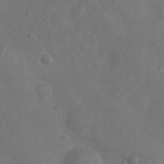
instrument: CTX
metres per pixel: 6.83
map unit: Nhu
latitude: 5.9717
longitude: -19.4426
